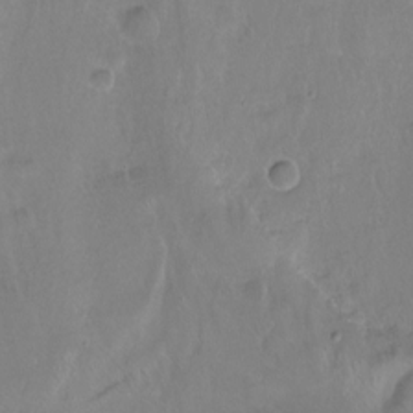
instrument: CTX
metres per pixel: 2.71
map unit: Hto
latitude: -13.3888
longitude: -42.4979
